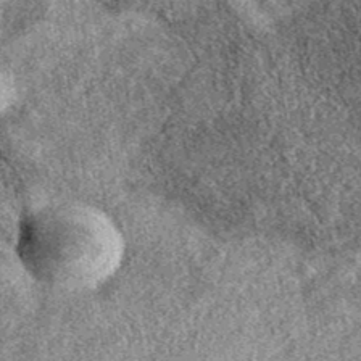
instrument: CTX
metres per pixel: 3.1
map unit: eAb
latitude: 38.2900
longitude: 108.4440
